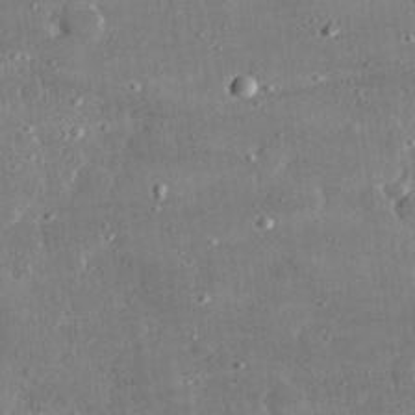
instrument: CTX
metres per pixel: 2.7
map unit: lHvf
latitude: 31.2537
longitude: -89.8206
